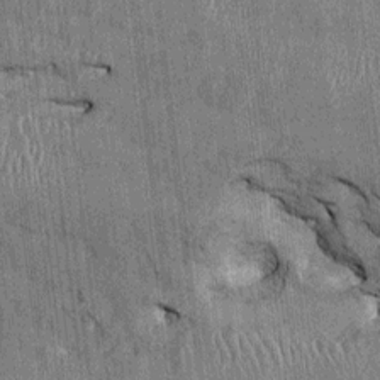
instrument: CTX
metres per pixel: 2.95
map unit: HNhu
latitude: 1.6505
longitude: -5.6127
